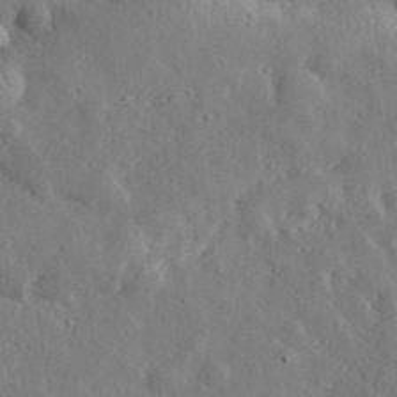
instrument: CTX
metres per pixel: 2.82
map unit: lHvf
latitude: 33.3482
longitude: -82.7813
